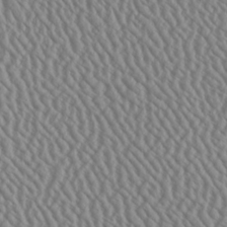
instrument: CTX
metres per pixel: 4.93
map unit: Aa
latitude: 24.3089
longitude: -135.5938
